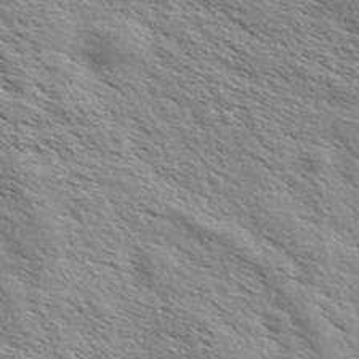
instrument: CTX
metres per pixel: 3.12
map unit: eHh
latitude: 36.7246
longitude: -138.9892
